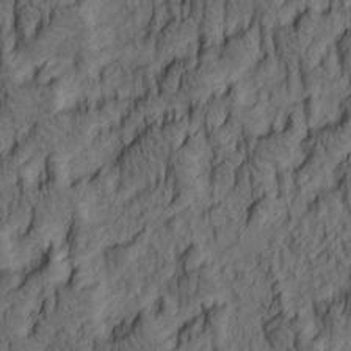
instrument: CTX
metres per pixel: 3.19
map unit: lAa
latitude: 4.9514
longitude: -115.1214
